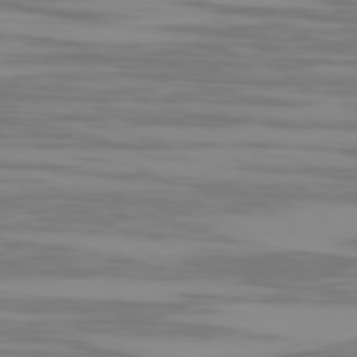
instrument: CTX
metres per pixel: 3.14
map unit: Ap
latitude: -79.5777
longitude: -103.1214
